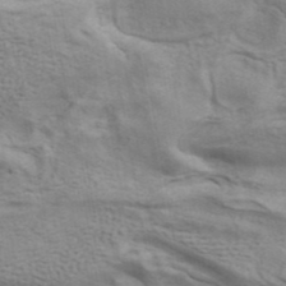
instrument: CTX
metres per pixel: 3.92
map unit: ANa
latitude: 42.4601
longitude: 17.4455
